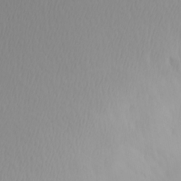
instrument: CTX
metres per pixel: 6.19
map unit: Hve
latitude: 12.8947
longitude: -91.1025
